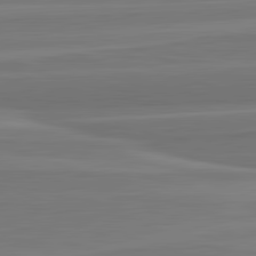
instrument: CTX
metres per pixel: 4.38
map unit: lApd
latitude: 82.4978
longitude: 168.3495
